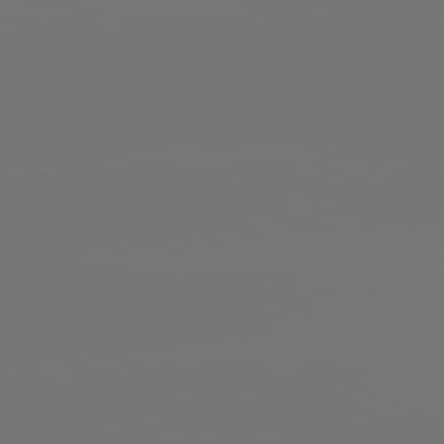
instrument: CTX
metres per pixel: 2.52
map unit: lApd
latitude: 81.6883
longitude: -152.4979
